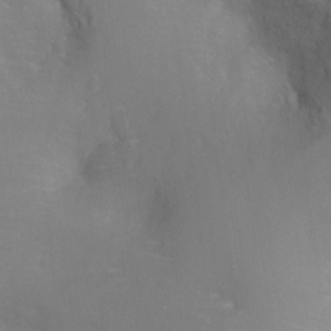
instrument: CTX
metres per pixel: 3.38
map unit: Ht
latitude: -7.7099
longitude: -35.2159
